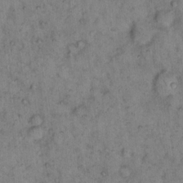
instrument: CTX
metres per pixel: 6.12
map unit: eHh
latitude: 15.7639
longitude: -64.4412
